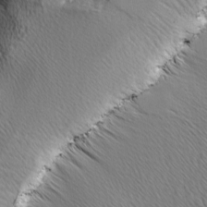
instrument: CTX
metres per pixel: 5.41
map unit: Ave
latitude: -1.5588
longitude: -113.5182
